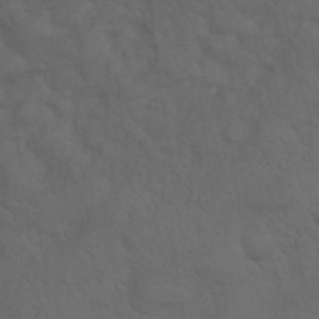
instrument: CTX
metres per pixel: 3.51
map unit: Nhu
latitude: 23.6316
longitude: -62.0255
